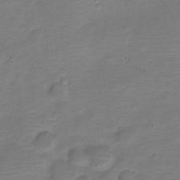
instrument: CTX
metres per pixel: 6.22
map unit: Nve
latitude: -22.4818
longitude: 105.6344
